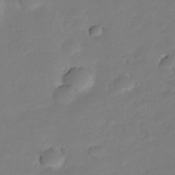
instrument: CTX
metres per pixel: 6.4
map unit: Nhe
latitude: -35.6722
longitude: -145.0080
